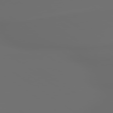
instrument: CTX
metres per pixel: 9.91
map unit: lApd
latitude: 79.5749
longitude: 176.2928
